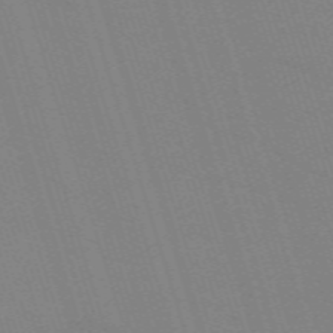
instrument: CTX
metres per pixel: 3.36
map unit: eHh
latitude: -62.9730
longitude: 50.7274
